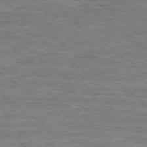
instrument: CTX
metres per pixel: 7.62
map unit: Ap
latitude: -78.8786
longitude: -102.6868
